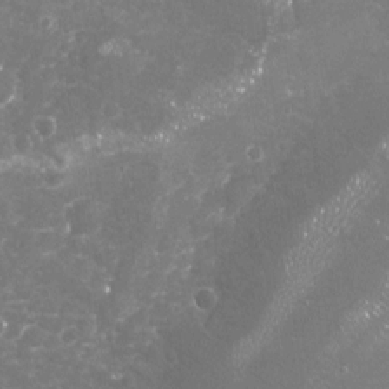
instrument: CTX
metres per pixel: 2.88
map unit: Nhu
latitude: -18.3495
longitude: -57.5371
